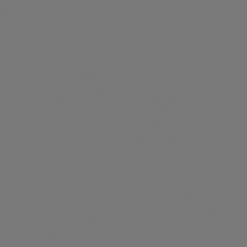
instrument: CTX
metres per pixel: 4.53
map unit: Hpe
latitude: 78.6302
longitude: -175.0081
